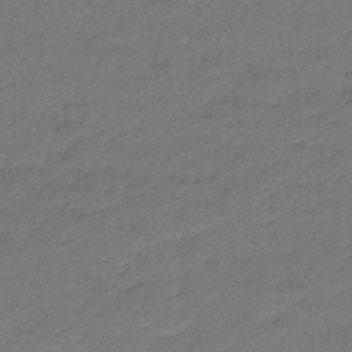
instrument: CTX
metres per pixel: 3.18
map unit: lHb
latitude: -42.7085
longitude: 58.1227
